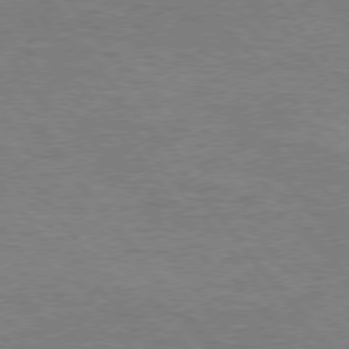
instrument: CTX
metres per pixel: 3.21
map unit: Hpe
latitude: 75.3293
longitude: -151.1025
